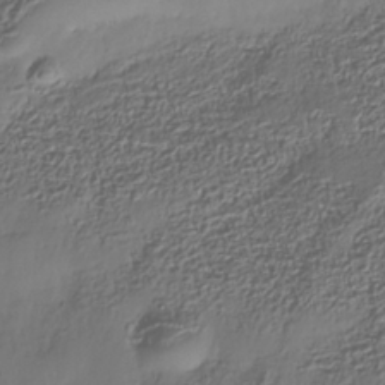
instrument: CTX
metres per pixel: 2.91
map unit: Nhe
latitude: -36.6140
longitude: -179.0837
